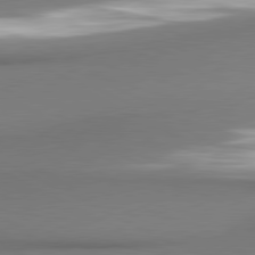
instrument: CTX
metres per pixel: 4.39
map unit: lApd
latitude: 80.9136
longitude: 176.8030
